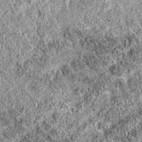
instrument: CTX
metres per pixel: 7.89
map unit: eAb
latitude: 36.6679
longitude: 111.9745
